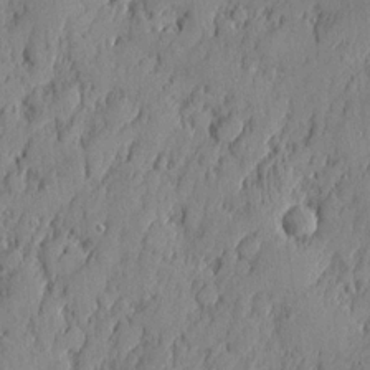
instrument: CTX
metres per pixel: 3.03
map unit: eHh
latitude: 5.2915
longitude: -76.4601
